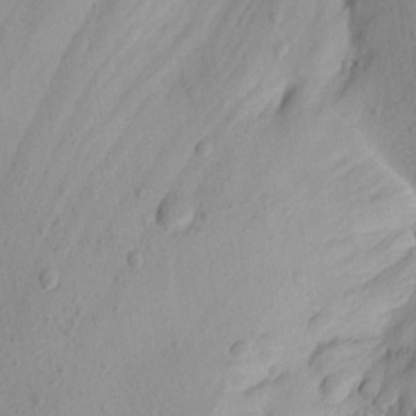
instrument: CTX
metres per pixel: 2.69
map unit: Aa
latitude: 20.3090
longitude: -146.1200
